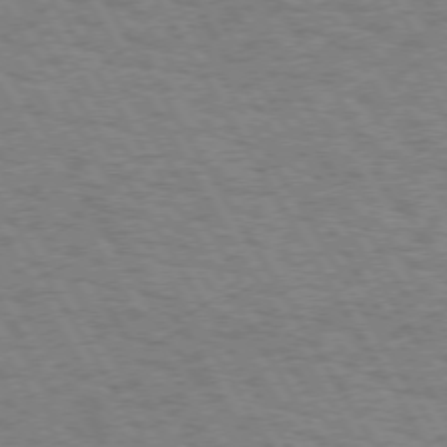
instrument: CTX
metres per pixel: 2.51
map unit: Hpe
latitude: 73.2159
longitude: -128.9702
